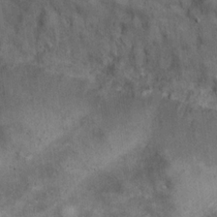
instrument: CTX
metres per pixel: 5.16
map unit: eHh
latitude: 21.2726
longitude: -60.7813
